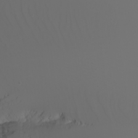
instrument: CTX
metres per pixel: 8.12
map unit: Nhu
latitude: -6.5951
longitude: -84.5357
